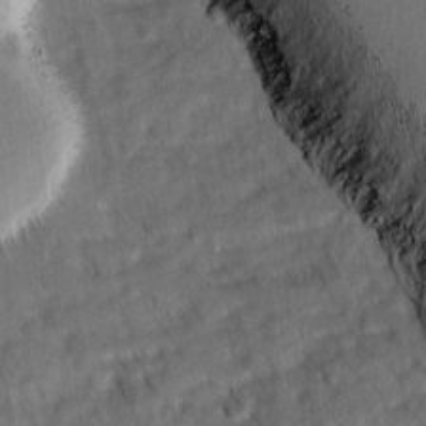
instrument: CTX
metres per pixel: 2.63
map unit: Ave
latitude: 1.7071
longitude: -109.9528
